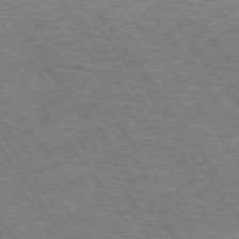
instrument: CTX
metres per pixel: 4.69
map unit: Hpe
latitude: 74.5546
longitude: -150.0633
